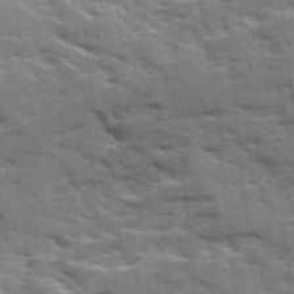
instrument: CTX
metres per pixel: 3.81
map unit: Ave
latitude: 19.1592
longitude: -130.1767
